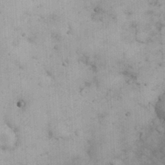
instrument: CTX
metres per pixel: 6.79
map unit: eHh
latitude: 25.2537
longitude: -65.1970
